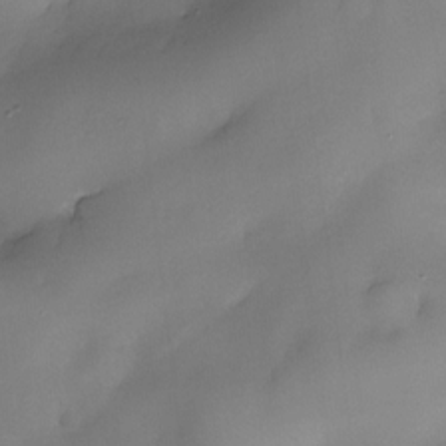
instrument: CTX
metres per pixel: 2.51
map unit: eHh
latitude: -23.2943
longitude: 15.2943
